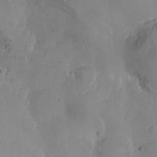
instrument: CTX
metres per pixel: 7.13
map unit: Htu
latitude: -2.8596
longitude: -176.1389
